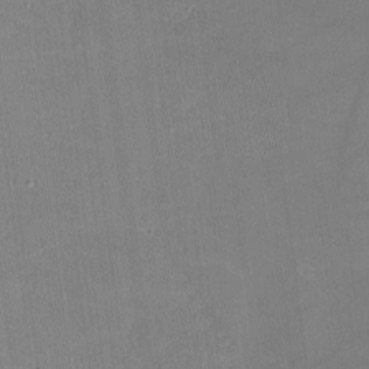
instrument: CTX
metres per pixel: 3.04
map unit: lHvf
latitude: -10.6708
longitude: -101.1970
